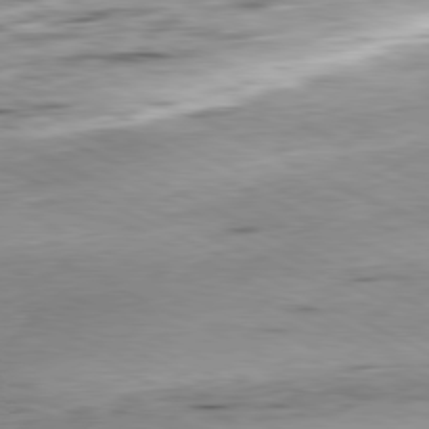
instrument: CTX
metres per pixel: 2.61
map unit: Ap
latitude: -81.2943
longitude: -72.7247
